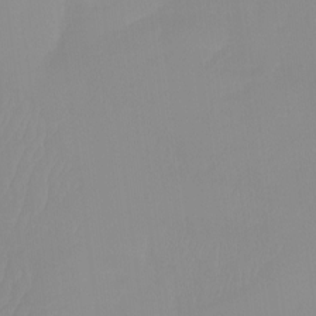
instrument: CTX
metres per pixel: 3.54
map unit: Htu
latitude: -13.3510
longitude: -49.8961
